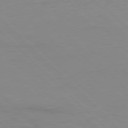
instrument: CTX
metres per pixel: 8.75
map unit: Ap
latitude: -79.6155
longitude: -56.0255
